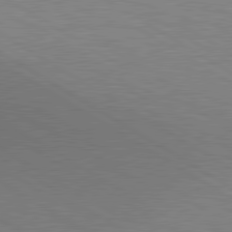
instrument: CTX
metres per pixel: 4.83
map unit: lApd
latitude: 80.2522
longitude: 126.2928
